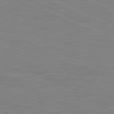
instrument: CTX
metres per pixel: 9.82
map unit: lApd
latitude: 81.7827
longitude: -170.2900
